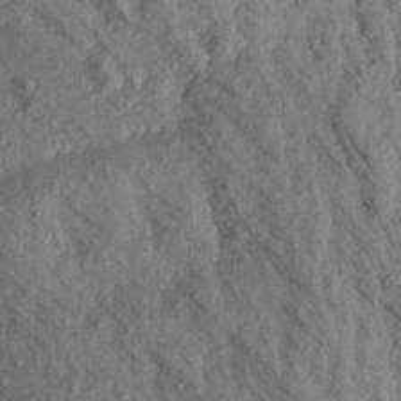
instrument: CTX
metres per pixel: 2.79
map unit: Aa
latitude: 18.7057
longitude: -147.1215
